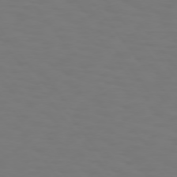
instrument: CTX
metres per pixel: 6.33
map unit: Hpe
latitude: 74.4979
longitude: -123.9717
